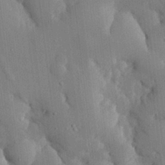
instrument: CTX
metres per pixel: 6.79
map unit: eHh
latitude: 29.5371
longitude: -80.4790
